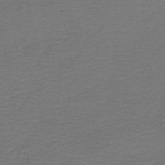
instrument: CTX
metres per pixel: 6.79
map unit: HNb
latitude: -43.2187
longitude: 50.7841
